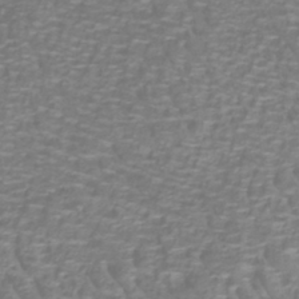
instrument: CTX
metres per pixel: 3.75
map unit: lHb
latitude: -40.0094
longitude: 59.1242
